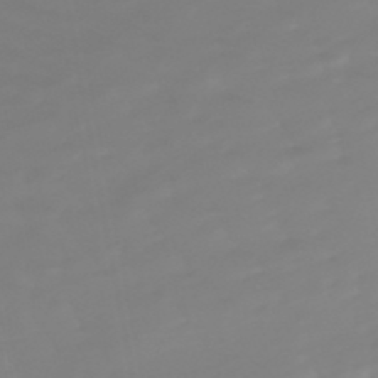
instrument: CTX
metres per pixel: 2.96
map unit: lHb
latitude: -49.0865
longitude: 82.3873
